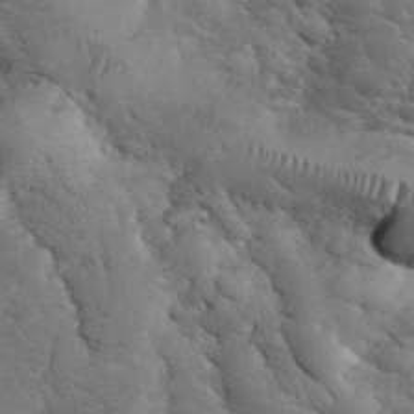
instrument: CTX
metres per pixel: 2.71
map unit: eHh
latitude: 33.8583
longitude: -67.7827
